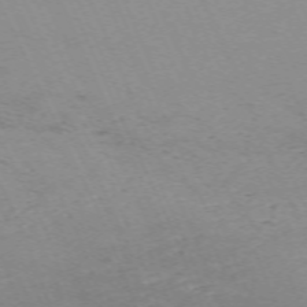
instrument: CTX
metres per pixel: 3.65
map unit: Nhu
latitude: -68.0850
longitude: 37.7477
